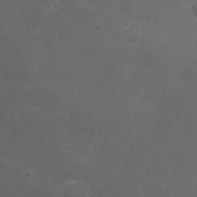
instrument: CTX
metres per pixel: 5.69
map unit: eHh
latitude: -4.0661
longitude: 19.6155
